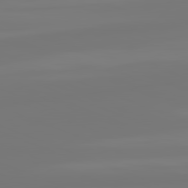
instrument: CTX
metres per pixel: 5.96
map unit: lApd
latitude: 81.8961
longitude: -176.8947
